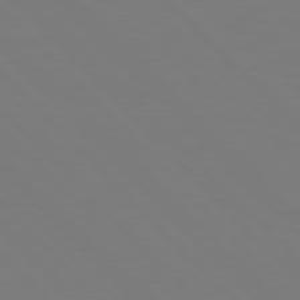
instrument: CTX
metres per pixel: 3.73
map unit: Hpe
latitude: 77.2726
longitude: -169.1025
